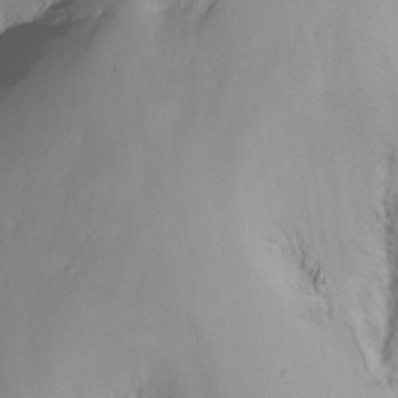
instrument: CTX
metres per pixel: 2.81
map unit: Nhu
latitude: -13.0864
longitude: -64.1578
